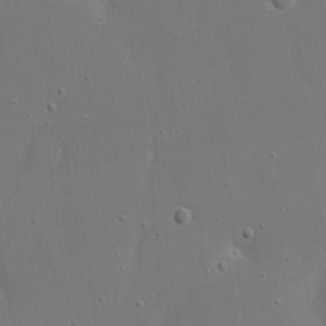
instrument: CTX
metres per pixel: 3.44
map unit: eHh
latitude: 17.6883
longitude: -71.7638
